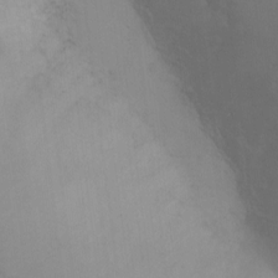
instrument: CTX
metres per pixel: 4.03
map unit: Ht
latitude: 2.5923
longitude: -23.2348
